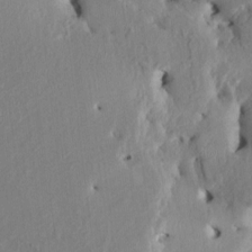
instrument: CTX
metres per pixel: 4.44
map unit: HNhu
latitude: 4.1389
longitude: -4.6868
